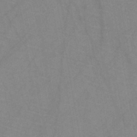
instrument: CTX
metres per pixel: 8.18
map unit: HNb
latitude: -44.7652
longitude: -40.5734
